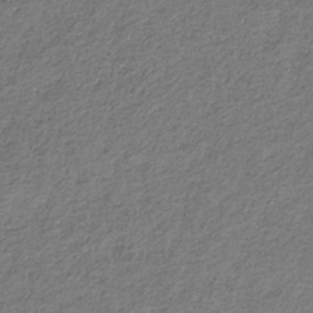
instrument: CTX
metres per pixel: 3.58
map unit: eHb
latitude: -30.3873
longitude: 68.7841
